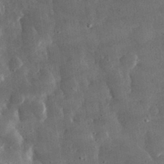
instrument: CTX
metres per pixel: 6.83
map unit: lHvf
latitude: 31.4994
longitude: -88.4601
